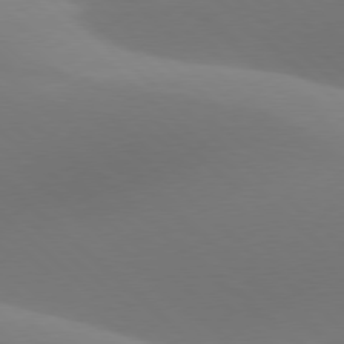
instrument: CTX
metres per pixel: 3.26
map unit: lApd
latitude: 78.1389
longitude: -50.5923
